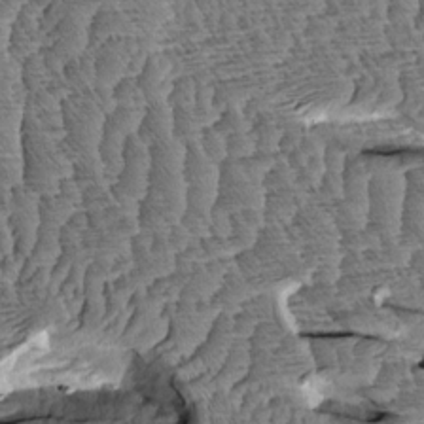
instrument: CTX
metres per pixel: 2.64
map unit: Aa
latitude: 8.1200
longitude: -133.1970
